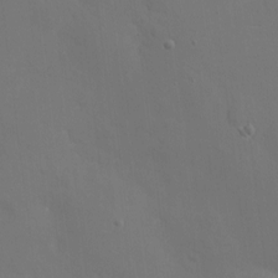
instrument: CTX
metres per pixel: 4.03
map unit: eHh
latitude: 5.5371
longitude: -69.2348
